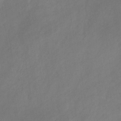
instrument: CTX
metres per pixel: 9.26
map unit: HNb
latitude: -30.8975
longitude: 62.9730
